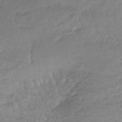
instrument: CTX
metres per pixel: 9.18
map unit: eHb
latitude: -44.0283
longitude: 81.4644
